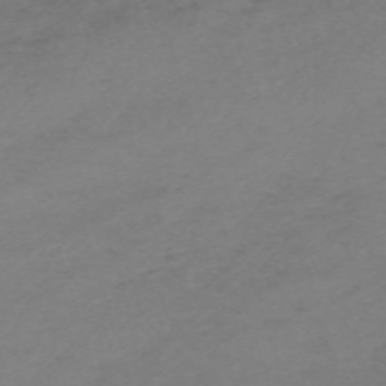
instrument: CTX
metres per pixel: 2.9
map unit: eHh
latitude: -61.8989
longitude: 51.1431
